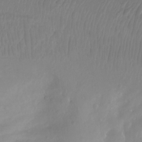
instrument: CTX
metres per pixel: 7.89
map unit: Aa
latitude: -12.9731
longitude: -68.5924
